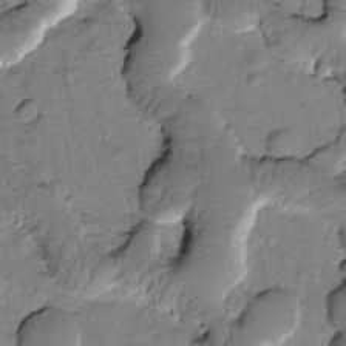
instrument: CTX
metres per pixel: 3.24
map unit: Htu
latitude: -1.8045
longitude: 173.1998
